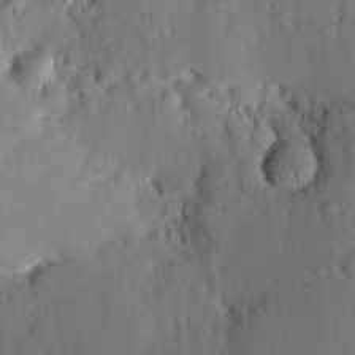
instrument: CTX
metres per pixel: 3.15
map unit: lHvf
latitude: 14.1389
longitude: 179.2565
